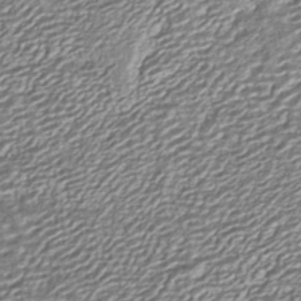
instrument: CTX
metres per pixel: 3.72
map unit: ANa
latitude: -40.7841
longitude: 105.2376
